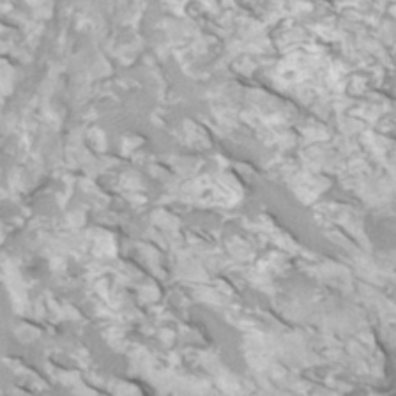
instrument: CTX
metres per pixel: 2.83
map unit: Ht
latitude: 0.1577
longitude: -17.8394
